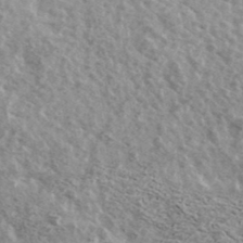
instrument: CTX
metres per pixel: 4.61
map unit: Ave
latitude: 38.9703
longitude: -108.4601
